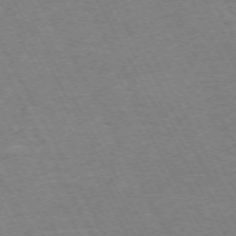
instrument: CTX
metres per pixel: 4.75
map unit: Hpe
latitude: -72.1039
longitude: 9.7289
